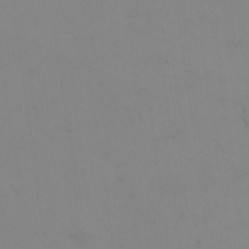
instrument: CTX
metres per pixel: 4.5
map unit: eHh
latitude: 23.8016
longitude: -65.4993
